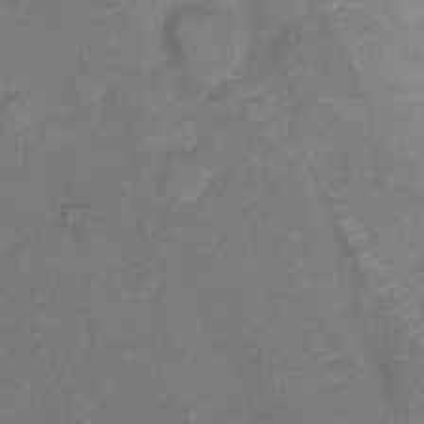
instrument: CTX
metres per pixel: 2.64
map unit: Hto
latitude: 6.6301
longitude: -61.5938
